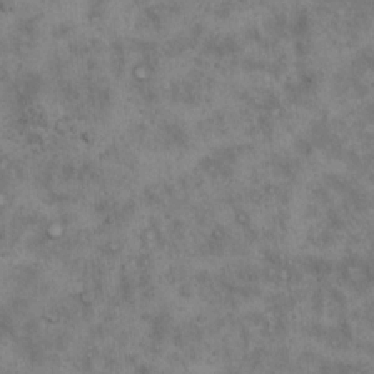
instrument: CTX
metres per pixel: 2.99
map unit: Hto
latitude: 15.4427
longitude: -60.7057
